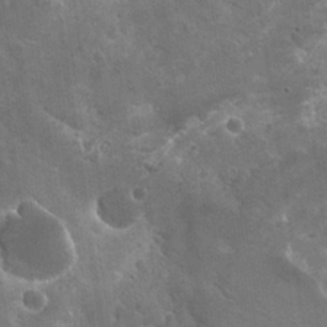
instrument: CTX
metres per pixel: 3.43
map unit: Hto
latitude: 28.5734
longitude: -40.5923
